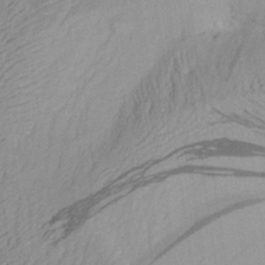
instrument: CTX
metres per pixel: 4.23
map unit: Aa
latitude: 30.2901
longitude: -133.8394
